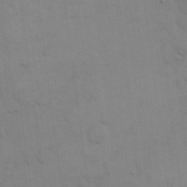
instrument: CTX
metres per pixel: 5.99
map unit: eHh
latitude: 17.4993
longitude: -66.5545
